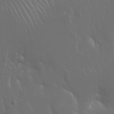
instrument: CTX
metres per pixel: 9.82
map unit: Hto
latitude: 19.0647
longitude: -56.5167
